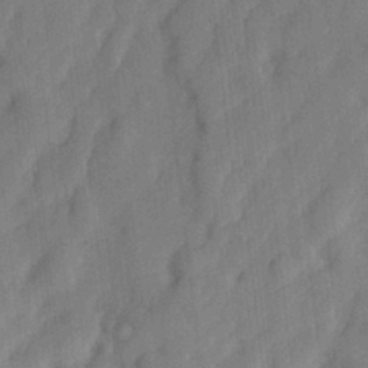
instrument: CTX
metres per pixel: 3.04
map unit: lHvf
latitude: 23.8205
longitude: 142.8408
